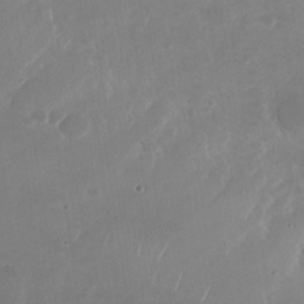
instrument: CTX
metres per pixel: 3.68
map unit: Nhu
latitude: -28.6141
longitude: -70.4034
